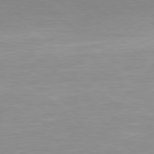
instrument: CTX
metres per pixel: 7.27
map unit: Hpe
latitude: 78.1578
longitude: -141.2537
